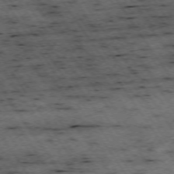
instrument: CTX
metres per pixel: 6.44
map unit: Hpe
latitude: -74.1606
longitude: 3.6154
